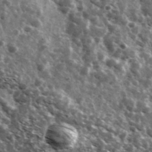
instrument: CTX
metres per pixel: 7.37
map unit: Ave
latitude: 38.1956
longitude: -108.2711
